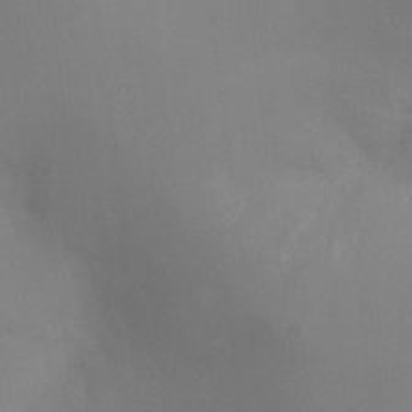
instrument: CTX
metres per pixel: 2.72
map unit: Ht
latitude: -5.2187
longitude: -26.1578
